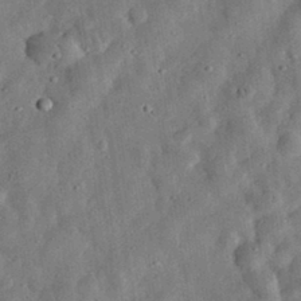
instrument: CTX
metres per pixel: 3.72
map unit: eHh
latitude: 32.8947
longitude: -74.9892
